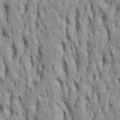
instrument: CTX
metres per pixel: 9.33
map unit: Htu
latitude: -5.5399
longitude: 151.4265
